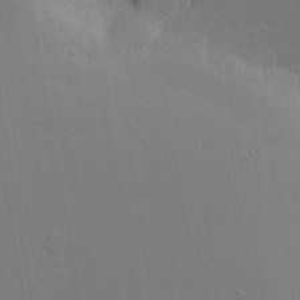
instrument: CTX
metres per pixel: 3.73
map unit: Nhu
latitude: 1.3481
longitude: -76.8947
